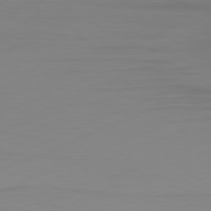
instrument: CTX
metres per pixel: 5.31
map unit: Ap
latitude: -81.6533
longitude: -86.3278
